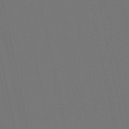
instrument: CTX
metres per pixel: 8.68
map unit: lHb
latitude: -49.9367
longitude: 75.4644
